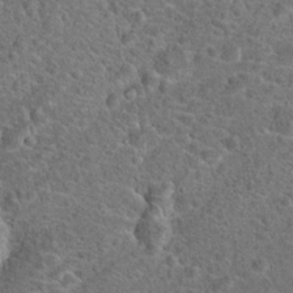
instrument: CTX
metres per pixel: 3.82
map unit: Hto
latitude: 18.2711
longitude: -42.5168
